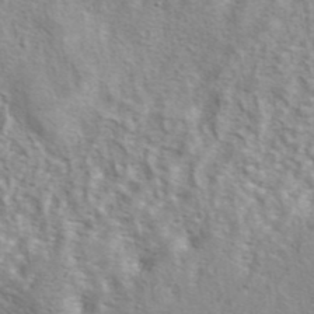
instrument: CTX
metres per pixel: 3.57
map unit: eAb
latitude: 41.0080
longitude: 104.9541
